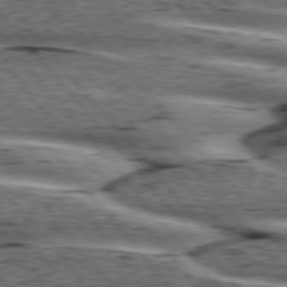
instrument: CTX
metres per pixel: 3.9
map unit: lApd
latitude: 75.9906
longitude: -82.1388
